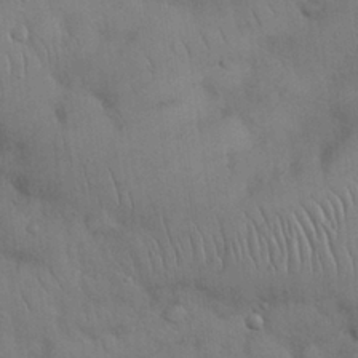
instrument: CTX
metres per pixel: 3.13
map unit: Nhu
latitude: 26.8758
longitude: -69.3104
